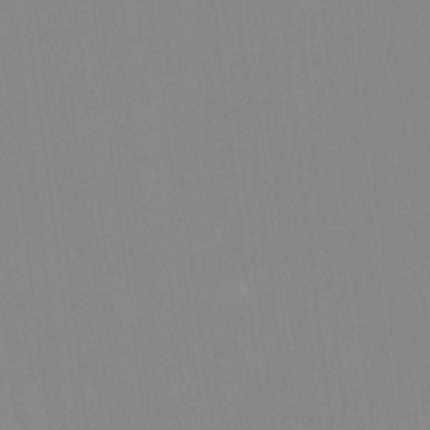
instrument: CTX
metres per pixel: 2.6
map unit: Htu
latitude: -15.4455
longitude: -47.8206
